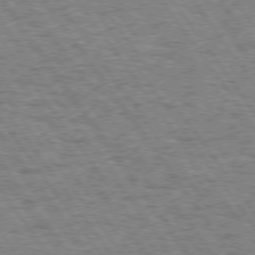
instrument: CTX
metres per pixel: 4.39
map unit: Hpe
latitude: 73.8962
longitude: -139.3482
